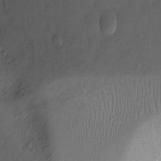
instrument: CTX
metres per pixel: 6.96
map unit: Ht
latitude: -2.3873
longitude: -29.9339
